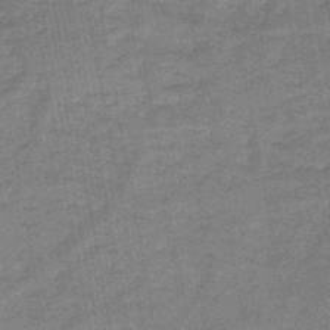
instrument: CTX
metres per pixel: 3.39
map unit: HNb
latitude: -46.9919
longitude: -36.3090
